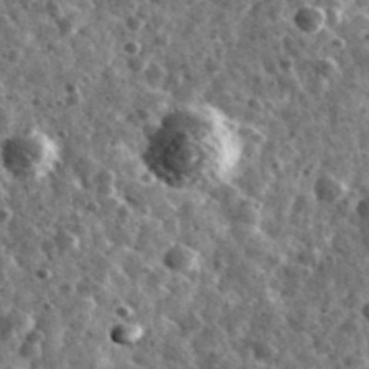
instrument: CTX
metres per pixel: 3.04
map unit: Ave
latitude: 40.4034
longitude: -106.1389
